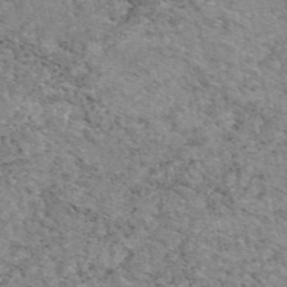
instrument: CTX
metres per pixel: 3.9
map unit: eAb
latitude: 47.4805
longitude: 114.8219
